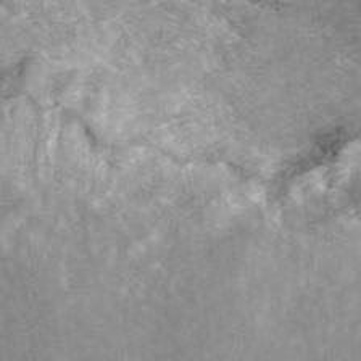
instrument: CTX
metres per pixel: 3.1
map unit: ANa
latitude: 45.7260
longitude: 29.2754
